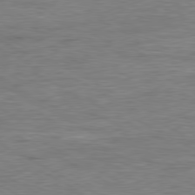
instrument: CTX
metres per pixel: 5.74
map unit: Ap
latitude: -81.1431
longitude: -77.8961
